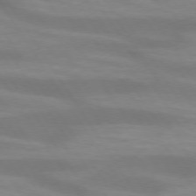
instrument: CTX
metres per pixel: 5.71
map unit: lApd
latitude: 73.8206
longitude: -53.8017
